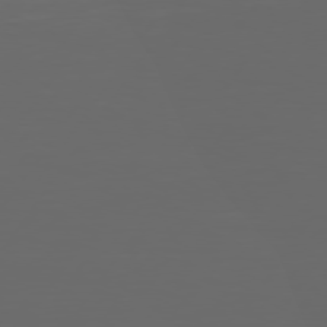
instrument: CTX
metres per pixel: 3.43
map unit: Hpe
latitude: 75.3482
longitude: -125.8016
